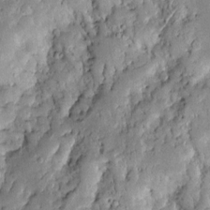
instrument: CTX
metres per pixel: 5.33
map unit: Htu
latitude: -0.1795
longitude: 149.4266
